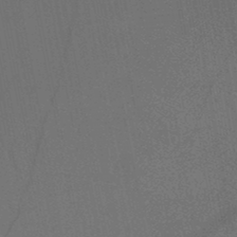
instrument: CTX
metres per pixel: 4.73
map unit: HNb
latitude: -47.3131
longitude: -40.1010
